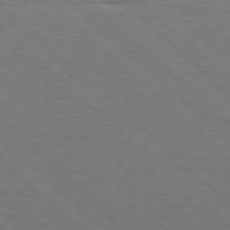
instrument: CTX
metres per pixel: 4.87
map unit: Hpe
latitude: 77.7260
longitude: -127.8206
